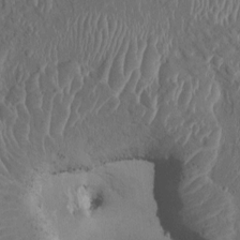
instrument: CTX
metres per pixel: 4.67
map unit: HNhu
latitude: 3.1970
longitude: -6.3089
